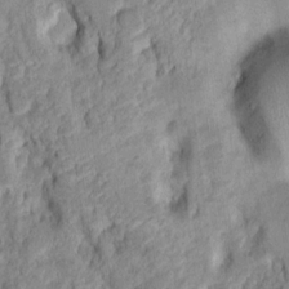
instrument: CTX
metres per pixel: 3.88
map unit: Hto
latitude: 7.3860
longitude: -37.2537
